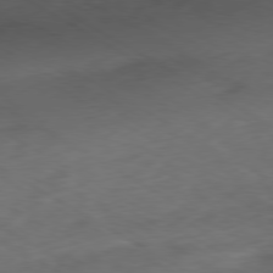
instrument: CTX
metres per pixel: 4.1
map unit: Ap
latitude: -80.2929
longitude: -71.4426
